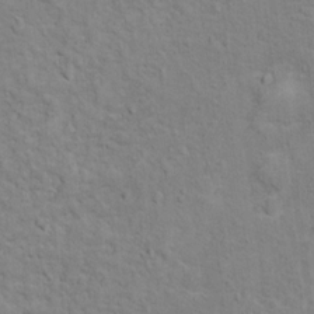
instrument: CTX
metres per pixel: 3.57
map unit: Hto
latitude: 12.1956
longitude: -38.6490
